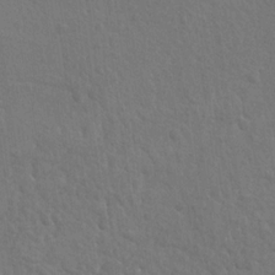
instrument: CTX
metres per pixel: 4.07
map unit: lAvf
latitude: -8.3873
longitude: -120.2523
